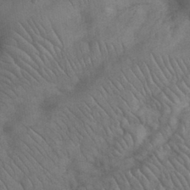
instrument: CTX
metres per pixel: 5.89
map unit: eHh
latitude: 33.7450
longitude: -67.2537
